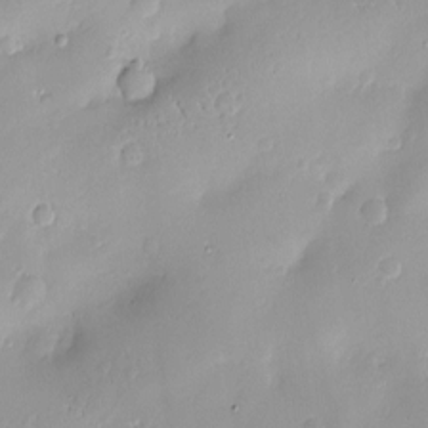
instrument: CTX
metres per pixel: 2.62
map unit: Nve
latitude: -8.6518
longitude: 174.5951
